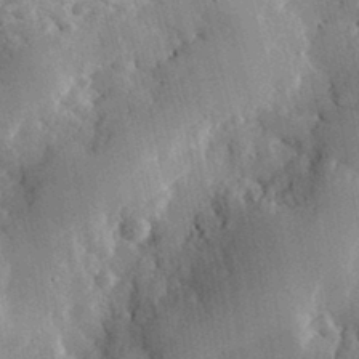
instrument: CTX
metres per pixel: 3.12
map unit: eHh
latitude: 29.9150
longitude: -79.8961
